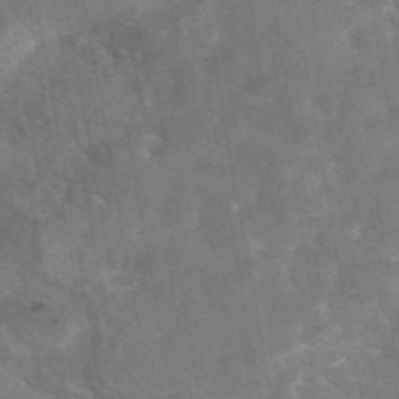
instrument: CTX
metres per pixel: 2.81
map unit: eAb
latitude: 45.1781
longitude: 123.8234
